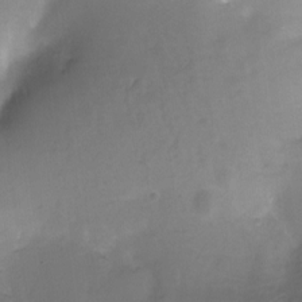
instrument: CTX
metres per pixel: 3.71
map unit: Nhu
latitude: -12.6519
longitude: -41.0269
